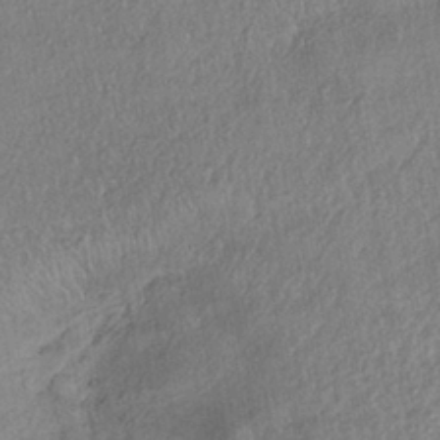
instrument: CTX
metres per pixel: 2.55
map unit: eHh
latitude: -40.9164
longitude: 120.1228
